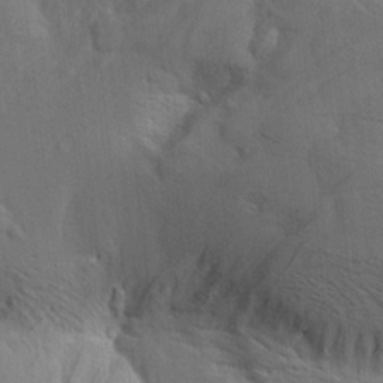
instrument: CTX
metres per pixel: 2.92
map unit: Aa
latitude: 10.2712
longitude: -142.2334
